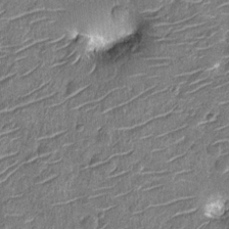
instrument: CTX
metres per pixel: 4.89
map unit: Nhu
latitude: -12.3684
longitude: -21.9150
